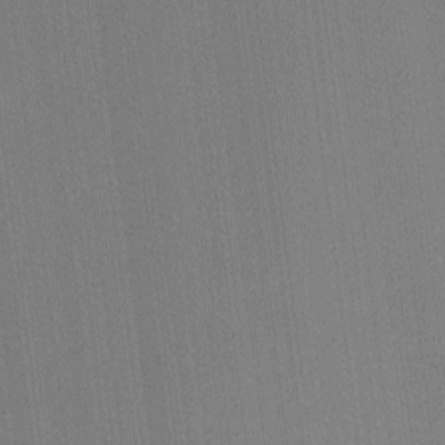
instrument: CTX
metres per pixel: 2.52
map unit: lHvf
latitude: -11.5588
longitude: -104.5924
